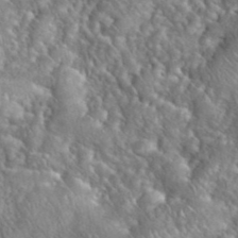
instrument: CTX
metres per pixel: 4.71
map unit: eHh
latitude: 39.6316
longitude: -57.6693
